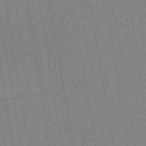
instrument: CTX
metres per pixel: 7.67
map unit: HNb
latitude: -37.0864
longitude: 57.0297
